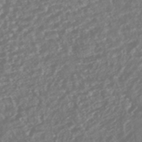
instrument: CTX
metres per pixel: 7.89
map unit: HNhu
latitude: -46.0850
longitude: 105.1998
